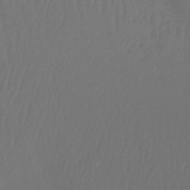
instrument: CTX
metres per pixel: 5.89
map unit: lHb
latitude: -47.8422
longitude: 61.7289
